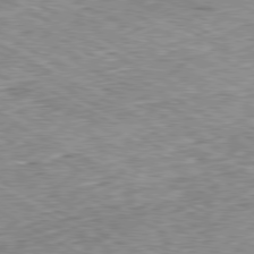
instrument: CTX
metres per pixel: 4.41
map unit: Ap
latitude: -80.5763
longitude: -48.0255
